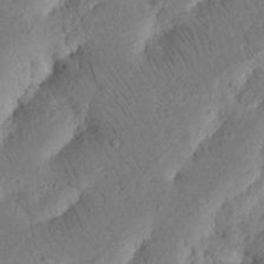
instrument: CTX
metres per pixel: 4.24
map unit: Nhu
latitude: 16.4412
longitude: -75.4238
